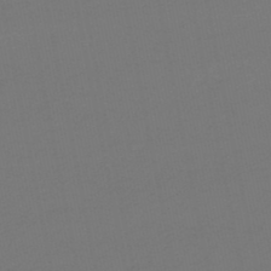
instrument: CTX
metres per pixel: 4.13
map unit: lHb
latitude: -46.5573
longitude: 67.3887
